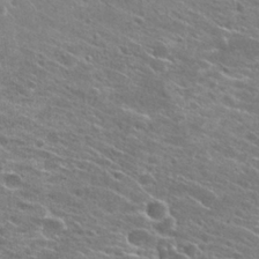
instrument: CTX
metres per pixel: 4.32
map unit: Hto
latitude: 23.1970
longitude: -41.1592
